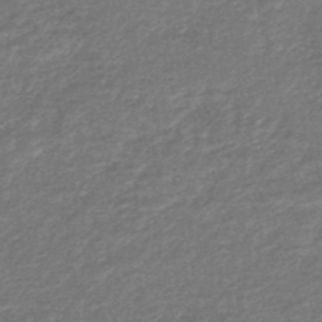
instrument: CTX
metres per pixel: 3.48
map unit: HNhu
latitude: -48.5196
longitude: 96.9731
